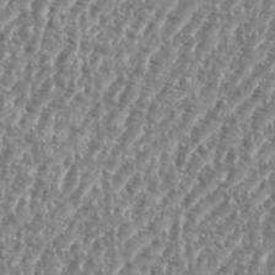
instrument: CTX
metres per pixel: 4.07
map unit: eHh
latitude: 35.3481
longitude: -134.8569
